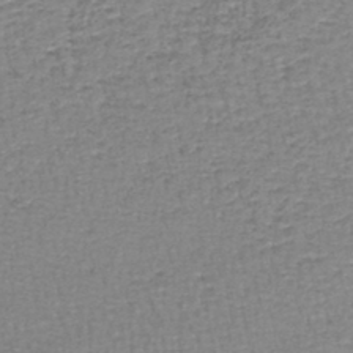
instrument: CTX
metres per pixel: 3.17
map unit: lHb
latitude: -44.0094
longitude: 73.5210
